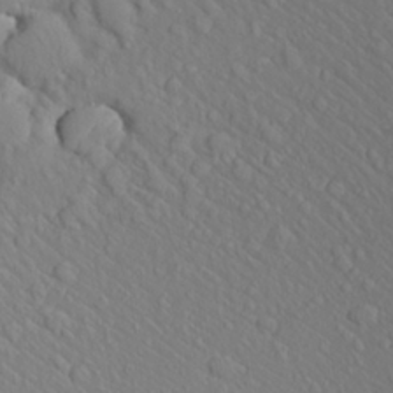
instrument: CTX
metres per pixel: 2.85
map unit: Aa
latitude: 24.3278
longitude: -146.6113
